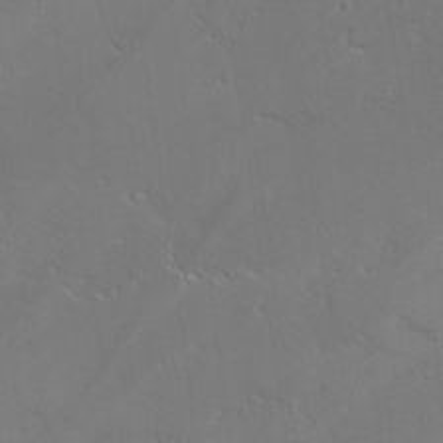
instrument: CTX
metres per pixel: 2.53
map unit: lAvf
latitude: 25.5560
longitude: -110.0822
